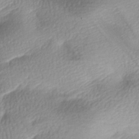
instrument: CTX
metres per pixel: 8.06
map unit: lAa
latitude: -8.2172
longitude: -127.1403
